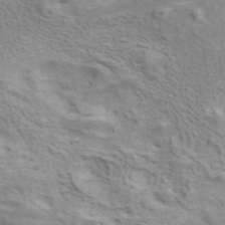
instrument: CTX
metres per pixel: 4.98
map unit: ANa
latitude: 41.3482
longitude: 14.5007
